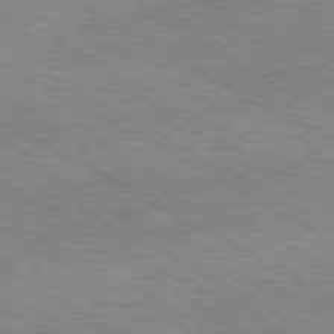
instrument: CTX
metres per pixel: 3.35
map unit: Hpe
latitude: -80.8408
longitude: 20.0850
